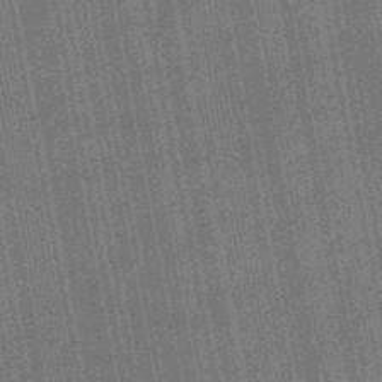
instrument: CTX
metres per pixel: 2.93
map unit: HNb
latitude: -49.1054
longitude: -38.3845
